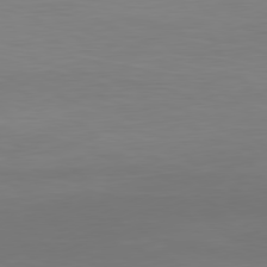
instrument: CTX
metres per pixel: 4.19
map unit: Ap
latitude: -81.5966
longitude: -85.8017
